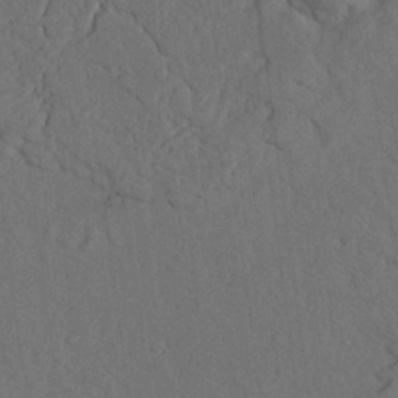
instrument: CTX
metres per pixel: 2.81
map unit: Nhu
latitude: 20.8758
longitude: -75.6883
